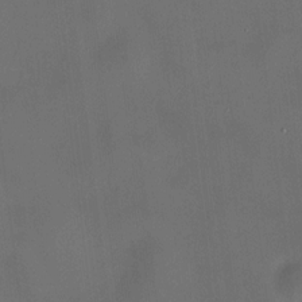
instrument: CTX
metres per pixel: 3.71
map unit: HNhu
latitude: 10.2712
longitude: 9.8800
